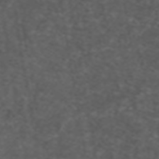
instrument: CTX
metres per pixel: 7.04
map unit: ANa
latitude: 39.0458
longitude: 24.2361
